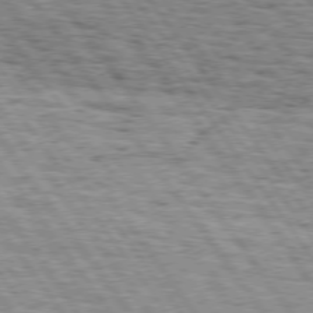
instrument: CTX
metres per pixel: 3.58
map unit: Hpe
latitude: 74.8947
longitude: -152.2712
